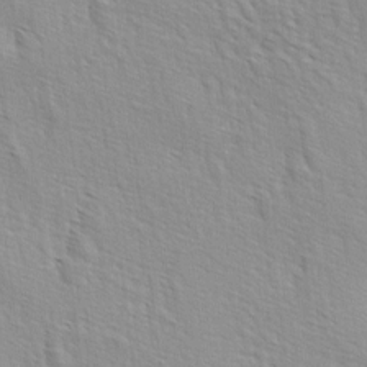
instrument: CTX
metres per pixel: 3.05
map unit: lAa
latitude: -4.4440
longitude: -121.8584
